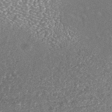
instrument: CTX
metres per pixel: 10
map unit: ANa
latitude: 42.8569
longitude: 24.8975
